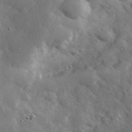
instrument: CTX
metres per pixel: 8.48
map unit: eHh
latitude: 38.0633
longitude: -67.7260
